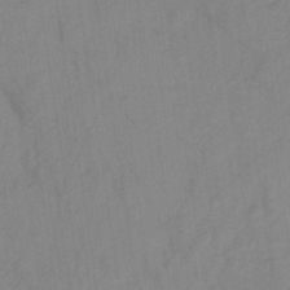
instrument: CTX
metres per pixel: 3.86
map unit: HNb
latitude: -31.2187
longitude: 62.3117
